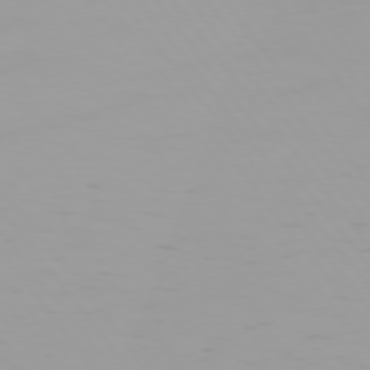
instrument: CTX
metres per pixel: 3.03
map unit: Hpe
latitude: 75.4804
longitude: -126.7624
